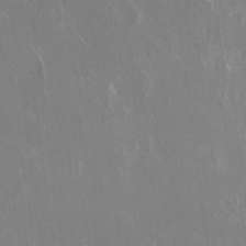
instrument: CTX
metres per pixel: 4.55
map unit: Hto
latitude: 18.6868
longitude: -56.8002
